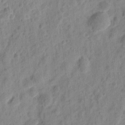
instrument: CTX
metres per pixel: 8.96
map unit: eHh
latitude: 10.4223
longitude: -74.1200
